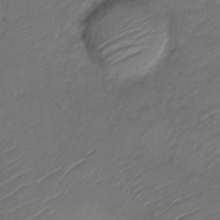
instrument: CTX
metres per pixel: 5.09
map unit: Nve
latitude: -17.4833
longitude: 107.0487
